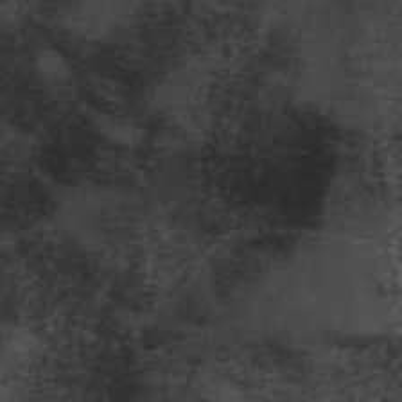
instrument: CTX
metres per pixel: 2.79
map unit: ANa
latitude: 41.2348
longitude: 53.3131
